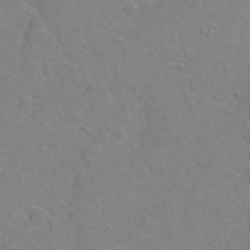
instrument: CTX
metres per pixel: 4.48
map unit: Hto
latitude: 2.4601
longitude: -33.2348
